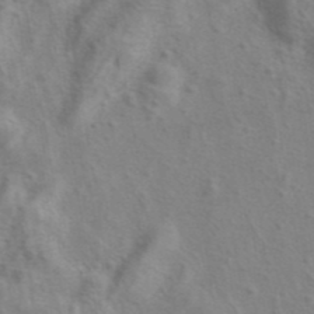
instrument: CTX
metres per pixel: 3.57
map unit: eAb
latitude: 41.4993
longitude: 104.9164
